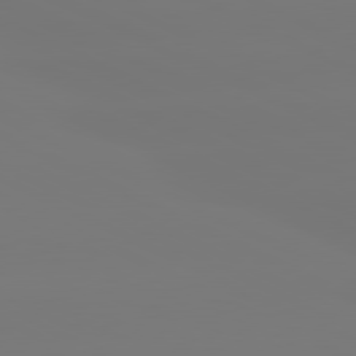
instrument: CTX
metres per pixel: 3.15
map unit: lApd
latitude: 80.8569
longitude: -148.9892
